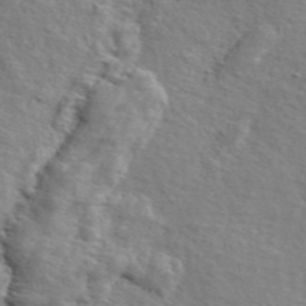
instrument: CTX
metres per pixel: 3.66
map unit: ANa
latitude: 48.9703
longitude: -74.3089
